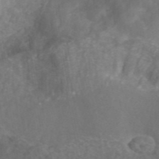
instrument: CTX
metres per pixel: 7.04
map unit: ANa
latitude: 43.7072
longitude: 26.2172
